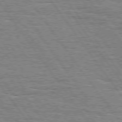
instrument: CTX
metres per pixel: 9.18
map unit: Hpe
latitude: 74.5546
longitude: -138.8569
